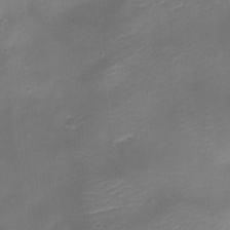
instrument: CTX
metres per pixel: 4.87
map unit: Nhe
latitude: -19.2187
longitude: 145.4454
